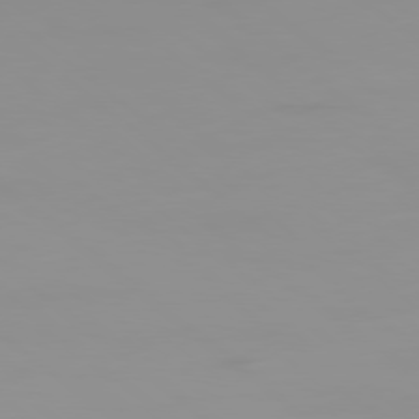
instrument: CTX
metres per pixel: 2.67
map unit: Ap
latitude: -80.2173
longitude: -54.0444
